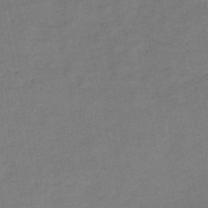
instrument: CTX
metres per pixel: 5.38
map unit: HNb
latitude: -46.6140
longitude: -35.9150
